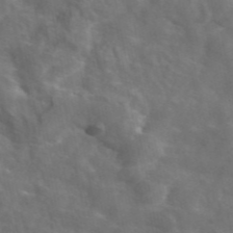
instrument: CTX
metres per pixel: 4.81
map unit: eAb
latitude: 45.9717
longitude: 116.9163
